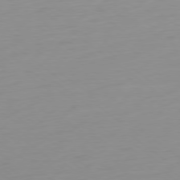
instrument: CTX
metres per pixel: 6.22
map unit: Ap
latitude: -79.0864
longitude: -66.4412
